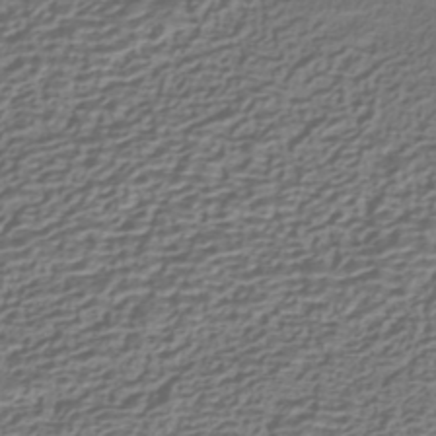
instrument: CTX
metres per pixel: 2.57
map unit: HNhu
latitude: -42.2172
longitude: 107.1809
